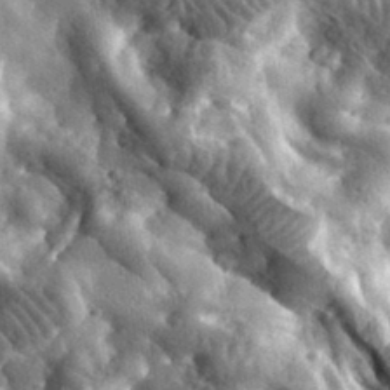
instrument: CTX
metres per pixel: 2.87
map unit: eHh
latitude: 33.7450
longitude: -78.8569
